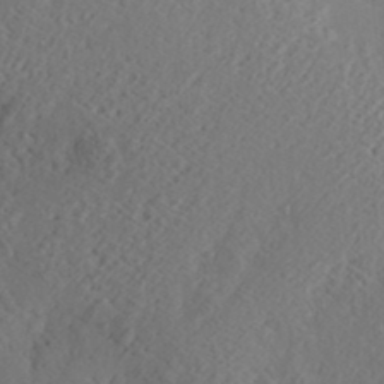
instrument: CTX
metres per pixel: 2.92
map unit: Hve
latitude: -9.8044
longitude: 174.9919
